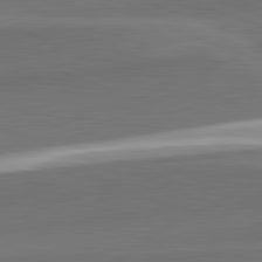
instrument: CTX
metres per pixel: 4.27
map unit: lApd
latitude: 82.4034
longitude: 137.1053
